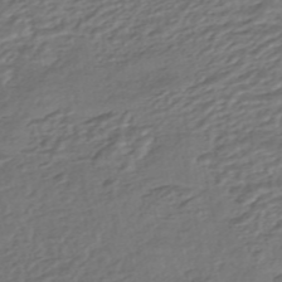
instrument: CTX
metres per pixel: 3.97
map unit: HNhu
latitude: -45.8422
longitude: 105.1053
